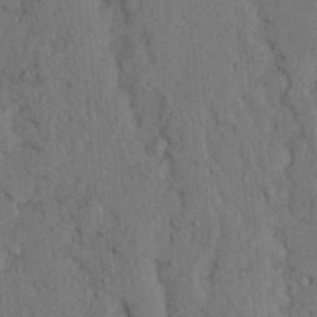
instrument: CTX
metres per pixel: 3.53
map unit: Ave
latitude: 23.7827
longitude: -134.1200
